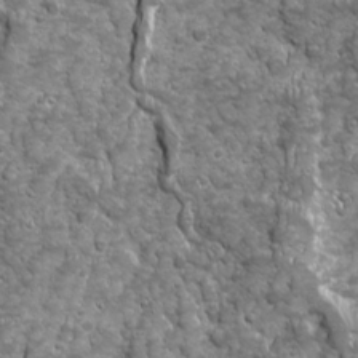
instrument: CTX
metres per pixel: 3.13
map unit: Ave
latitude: 16.4034
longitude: -133.4426
